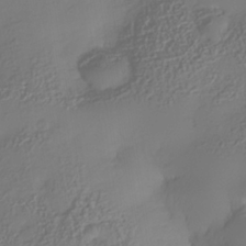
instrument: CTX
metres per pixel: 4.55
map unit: Nhe
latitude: -35.6911
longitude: -144.4601
